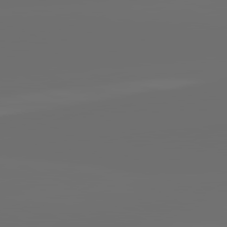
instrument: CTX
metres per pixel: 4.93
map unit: lApd
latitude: 82.0822
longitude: -164.3278
